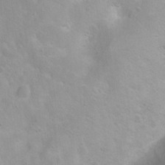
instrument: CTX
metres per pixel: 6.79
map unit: Ht
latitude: 3.3670
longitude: -26.1578
